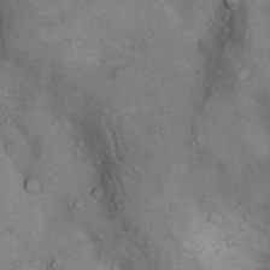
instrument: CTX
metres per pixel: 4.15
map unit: Nhu
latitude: 9.6316
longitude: -23.8961
